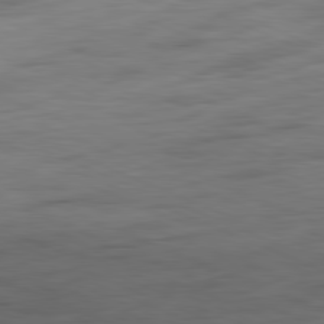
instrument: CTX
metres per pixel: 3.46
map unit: Ap
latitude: -81.7478
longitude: -74.9325
